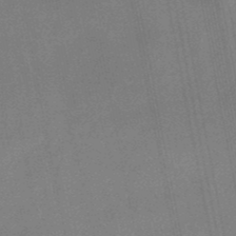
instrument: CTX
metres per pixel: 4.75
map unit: lHb
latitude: -49.4266
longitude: 68.8408
